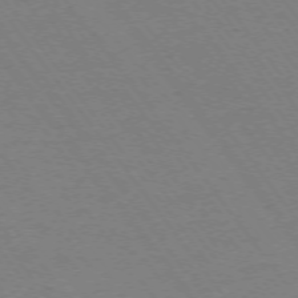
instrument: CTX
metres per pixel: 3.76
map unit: Ap
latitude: -74.6141
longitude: -77.3103
